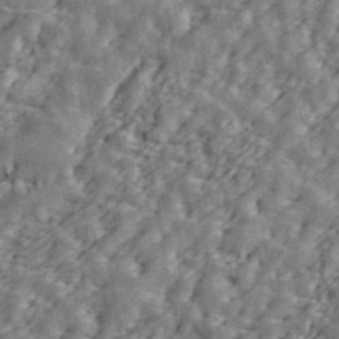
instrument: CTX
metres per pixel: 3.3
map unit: ANa
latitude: 43.3293
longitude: 47.1998
